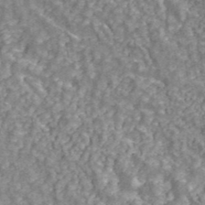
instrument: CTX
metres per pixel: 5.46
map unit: ANa
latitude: 42.9514
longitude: 26.8596
